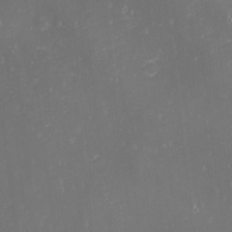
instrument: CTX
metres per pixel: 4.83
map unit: eHh
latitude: -1.7856
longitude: -80.8569
